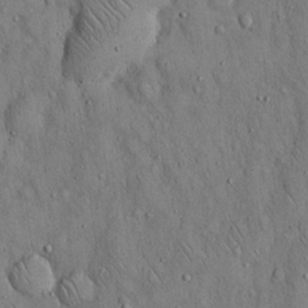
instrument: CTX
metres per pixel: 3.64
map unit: Hto
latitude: 15.1404
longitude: -58.4790
